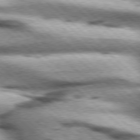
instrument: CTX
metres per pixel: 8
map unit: Hpe
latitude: 77.6316
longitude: -156.3656
